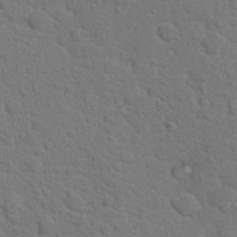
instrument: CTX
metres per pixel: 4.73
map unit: Hto
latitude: 18.7813
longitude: -34.8002
